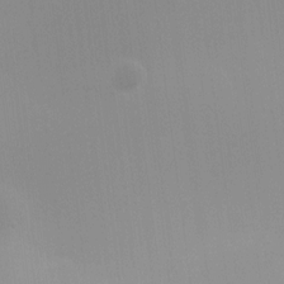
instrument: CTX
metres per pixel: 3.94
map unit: HNhu
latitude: 6.0822
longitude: 8.4818
